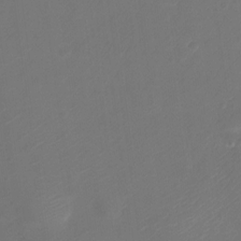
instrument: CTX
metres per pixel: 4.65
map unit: HNhu
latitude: -21.2942
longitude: 84.3873
